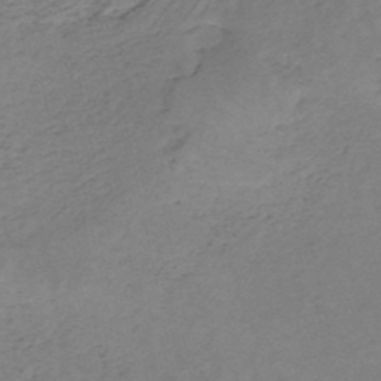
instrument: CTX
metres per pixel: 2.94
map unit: HNb
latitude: -50.5196
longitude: -53.8772
